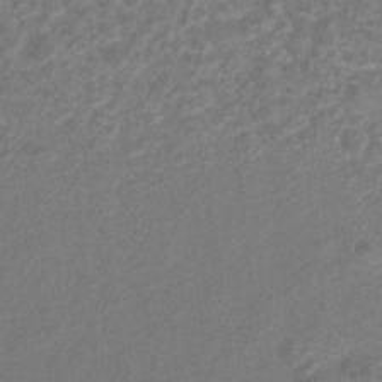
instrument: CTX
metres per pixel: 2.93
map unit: Hto
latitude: 6.6868
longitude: -31.3860
